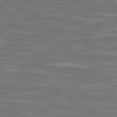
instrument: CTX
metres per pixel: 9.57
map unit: Ap
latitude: -79.5399
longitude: -103.0458
